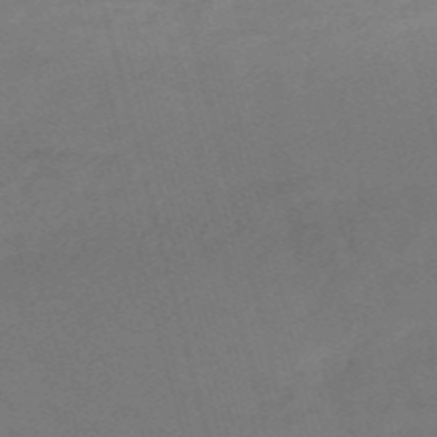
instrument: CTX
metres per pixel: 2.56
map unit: Nve
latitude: -58.7841
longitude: 57.9367
